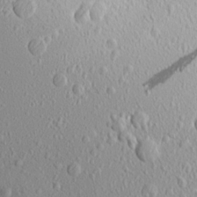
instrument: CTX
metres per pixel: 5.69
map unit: Aa
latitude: 17.3104
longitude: -147.8773
